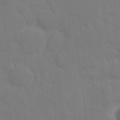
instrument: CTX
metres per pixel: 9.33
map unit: eHh
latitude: 5.7450
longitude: -67.4615
